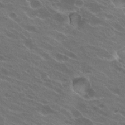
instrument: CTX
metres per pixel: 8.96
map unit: Hto
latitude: 24.7246
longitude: -38.3278
